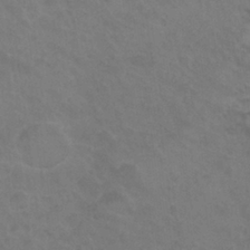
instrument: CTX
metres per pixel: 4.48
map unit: Nhu
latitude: 26.9136
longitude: -54.0255
